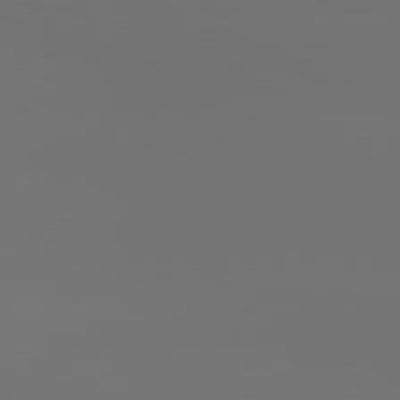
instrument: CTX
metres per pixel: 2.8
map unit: lApd
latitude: 81.7261
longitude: -152.9514
